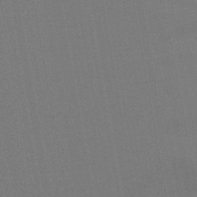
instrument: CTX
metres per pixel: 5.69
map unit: lHb
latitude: -46.8219
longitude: 73.3320
